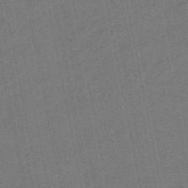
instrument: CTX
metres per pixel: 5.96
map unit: eHb
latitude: -46.4440
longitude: 85.6343
